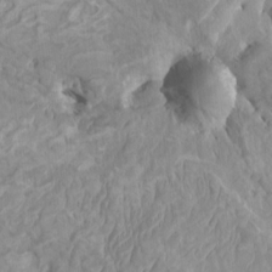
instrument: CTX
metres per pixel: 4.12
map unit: HNhu
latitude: 4.1956
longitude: -3.7260
